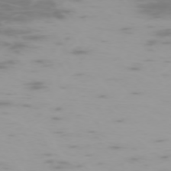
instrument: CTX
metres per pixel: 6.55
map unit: Hpe
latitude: -73.7666
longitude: 4.2928
